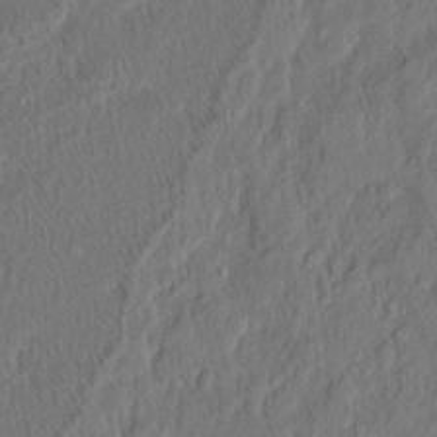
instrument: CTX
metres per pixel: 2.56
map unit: eHh
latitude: 5.6505
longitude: -76.8380
